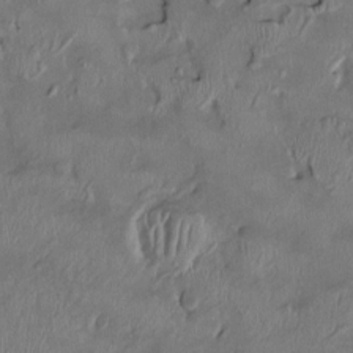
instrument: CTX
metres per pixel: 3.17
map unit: HNhu
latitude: 2.2333
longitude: -5.5560
